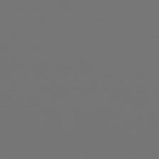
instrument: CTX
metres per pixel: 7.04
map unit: Hpe
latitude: 76.1011
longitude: -135.8394
